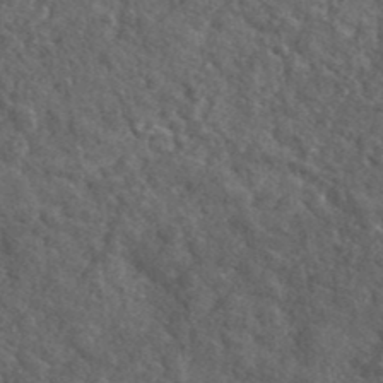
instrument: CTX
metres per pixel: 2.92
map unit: lHvf
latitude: 40.7624
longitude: -89.6883
